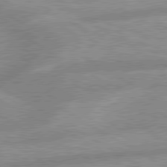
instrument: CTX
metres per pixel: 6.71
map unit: lApd
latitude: 80.0255
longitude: -166.3278
